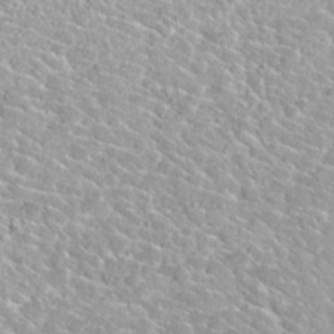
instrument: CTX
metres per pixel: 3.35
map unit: Nhu
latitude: 30.3468
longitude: -49.8583
